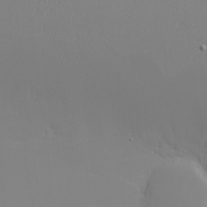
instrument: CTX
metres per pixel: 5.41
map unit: eHh
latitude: -5.6722
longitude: -86.5357
